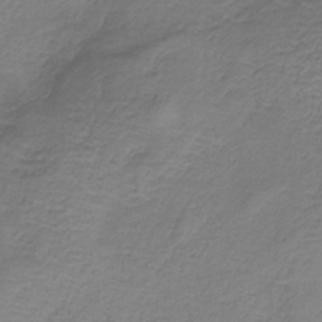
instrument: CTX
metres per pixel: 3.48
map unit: HNb
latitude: -33.9745
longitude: 56.1228
